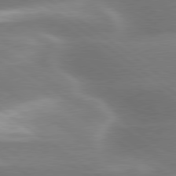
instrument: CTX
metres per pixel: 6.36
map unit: lApd
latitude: 79.8584
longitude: -118.8191
